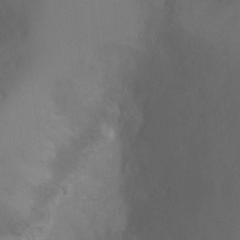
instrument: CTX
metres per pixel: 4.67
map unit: Ht
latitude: -1.2187
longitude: -34.7435
